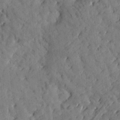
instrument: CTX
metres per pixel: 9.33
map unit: Htu
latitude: 0.9891
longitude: 179.3887
